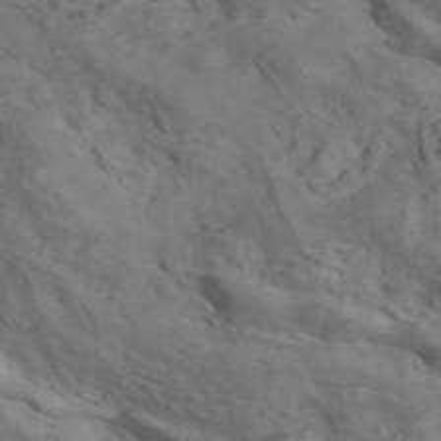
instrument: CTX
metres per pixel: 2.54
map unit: ANa
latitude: 42.1011
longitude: 14.5196
